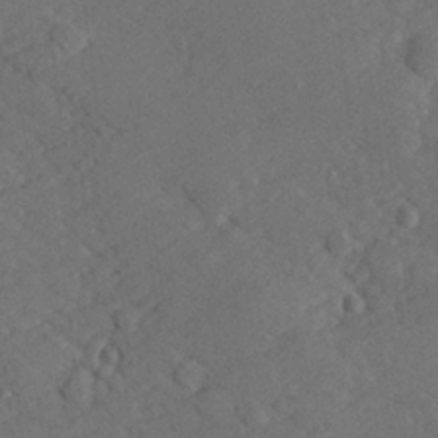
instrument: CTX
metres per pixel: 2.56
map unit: lHvf
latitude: 26.5357
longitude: 143.8422
